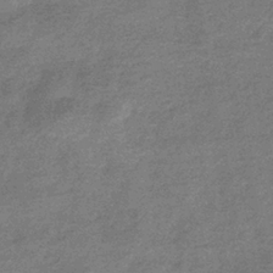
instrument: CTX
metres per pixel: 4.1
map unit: eHb
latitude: -35.8611
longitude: 82.1606
